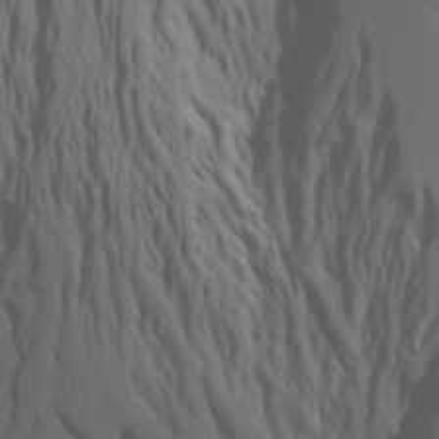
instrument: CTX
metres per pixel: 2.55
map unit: Htu
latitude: -6.5007
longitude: -70.2900
